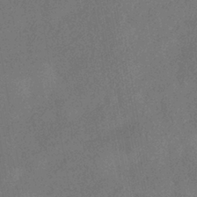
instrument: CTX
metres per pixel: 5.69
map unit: HNhu
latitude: -40.4629
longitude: 98.5763
